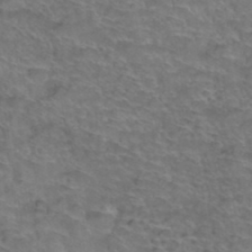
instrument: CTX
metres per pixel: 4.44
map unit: Hto
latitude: 38.5735
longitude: -43.4049
